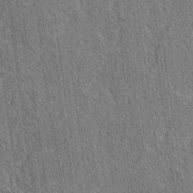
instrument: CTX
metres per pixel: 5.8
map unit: lAvf
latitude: -1.8234
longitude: -114.9891
